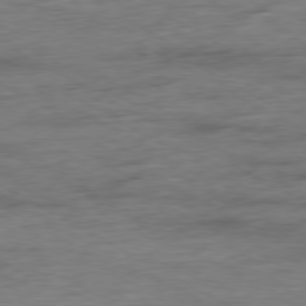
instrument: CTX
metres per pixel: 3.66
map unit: Ap
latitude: -79.7666
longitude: -83.4615
